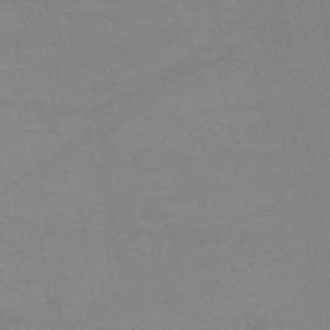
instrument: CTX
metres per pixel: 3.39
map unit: lHb
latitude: -43.9556
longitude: 67.4076
